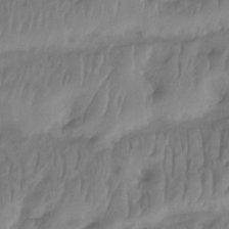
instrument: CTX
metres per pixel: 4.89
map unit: Htu
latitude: -14.9731
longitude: -45.8772
